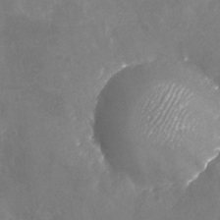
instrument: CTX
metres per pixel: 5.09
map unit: Nhu
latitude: -24.3117
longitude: -57.3292
